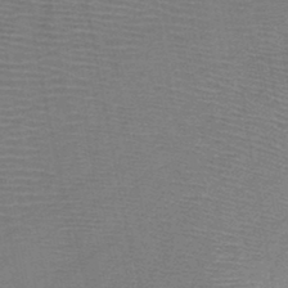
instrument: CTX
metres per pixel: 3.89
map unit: HNb
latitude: -46.4251
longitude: -40.2144
